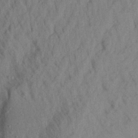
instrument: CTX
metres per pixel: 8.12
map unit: Aa
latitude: 21.8584
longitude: -147.5749
